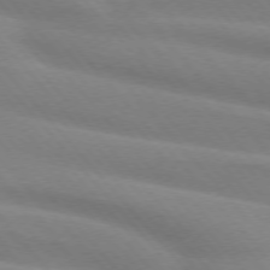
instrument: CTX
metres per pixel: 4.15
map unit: lApd
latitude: 74.1011
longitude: -61.1403
